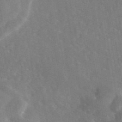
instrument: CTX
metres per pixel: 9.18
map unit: eAb
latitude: 45.5749
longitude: 116.7841
